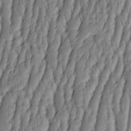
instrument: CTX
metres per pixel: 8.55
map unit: HNhu
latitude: -3.2186
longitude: 13.6722
